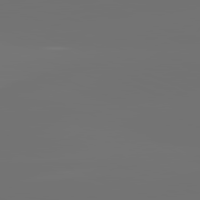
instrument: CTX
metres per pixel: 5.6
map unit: lApd
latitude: 82.1011
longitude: -154.4223
